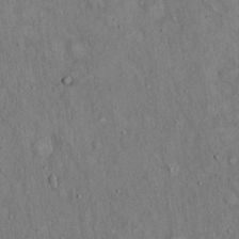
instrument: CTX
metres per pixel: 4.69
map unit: Hto
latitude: 15.1781
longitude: -58.8569
